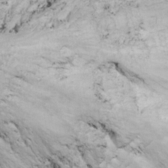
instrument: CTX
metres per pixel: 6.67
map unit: Nhu
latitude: -8.4818
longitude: -66.9891
